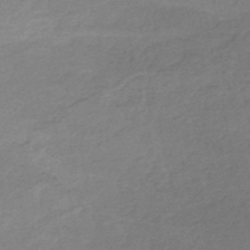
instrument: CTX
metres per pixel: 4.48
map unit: eHh
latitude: -52.1983
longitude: -24.9891
